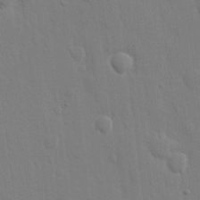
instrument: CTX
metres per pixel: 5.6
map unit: eHh
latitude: 12.8191
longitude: -70.2900
